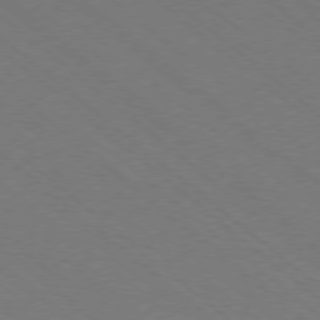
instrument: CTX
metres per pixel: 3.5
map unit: Ap
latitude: -78.4440
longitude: -65.0458
